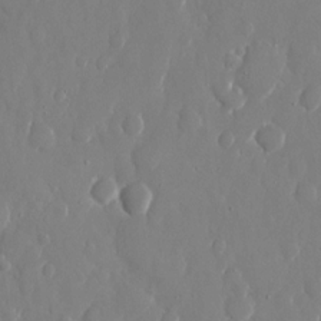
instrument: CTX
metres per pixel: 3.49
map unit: eHh
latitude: 12.2334
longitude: -71.3859
